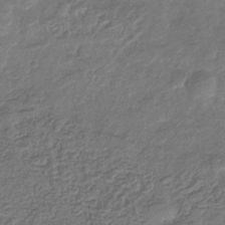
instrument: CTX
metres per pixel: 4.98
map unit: eHb
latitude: -34.7463
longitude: 79.9178
